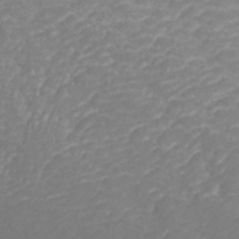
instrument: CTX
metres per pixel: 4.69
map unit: ANa
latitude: 41.8583
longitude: 28.4629
